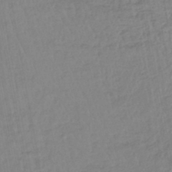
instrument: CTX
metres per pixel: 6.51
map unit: lHb
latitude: -44.4062
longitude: 74.0850
